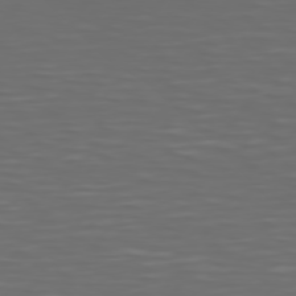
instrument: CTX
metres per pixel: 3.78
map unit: Hpe
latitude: 75.1214
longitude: -125.4426
